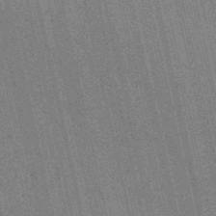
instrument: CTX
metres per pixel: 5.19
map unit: HNb
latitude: -53.3320
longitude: -37.9528
